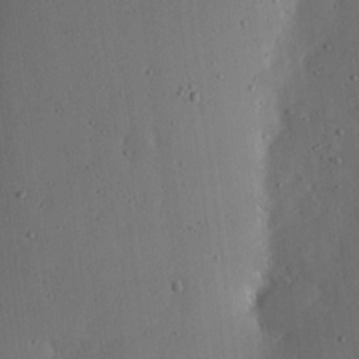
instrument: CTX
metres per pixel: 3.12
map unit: lHvf
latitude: 19.5749
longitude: -115.3292
